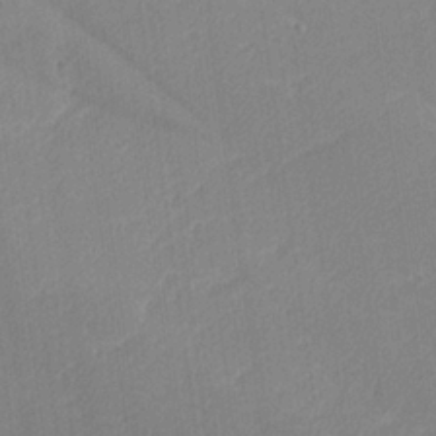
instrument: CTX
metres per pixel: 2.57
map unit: lHvf
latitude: 25.7260
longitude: 141.6155
